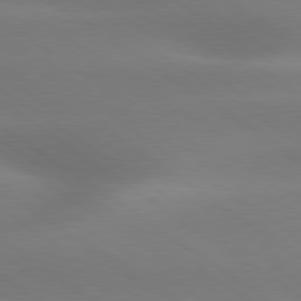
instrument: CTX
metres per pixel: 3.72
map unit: lApd
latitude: 79.5182
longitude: -134.5357
